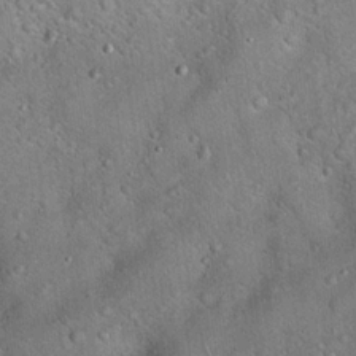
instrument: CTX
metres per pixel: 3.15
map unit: Hto
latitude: 18.1200
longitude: -52.6302
